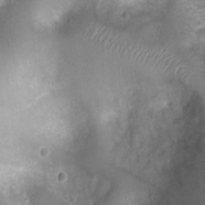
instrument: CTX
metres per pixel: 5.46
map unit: Ht
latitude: 3.9150
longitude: -19.4615
